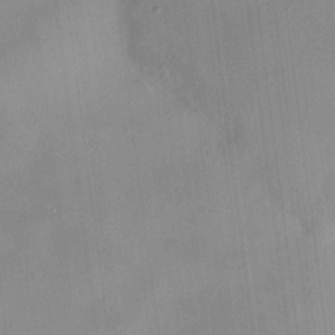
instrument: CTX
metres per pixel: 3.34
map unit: HNhu
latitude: 8.8947
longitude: 9.5021
